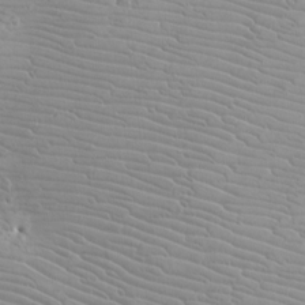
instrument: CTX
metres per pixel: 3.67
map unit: Htu
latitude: -8.1795
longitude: -64.7813
